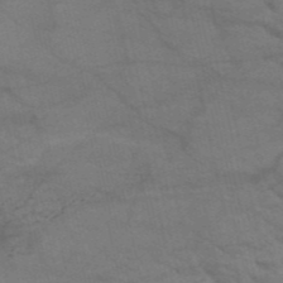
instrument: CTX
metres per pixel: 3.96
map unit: HNb
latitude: -52.7841
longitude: -43.7261
